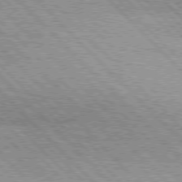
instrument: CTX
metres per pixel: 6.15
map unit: lApd
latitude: 76.5168
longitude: -73.7261
